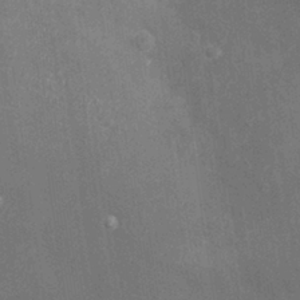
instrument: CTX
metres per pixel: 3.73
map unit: eHh
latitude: -3.3131
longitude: -75.6127
